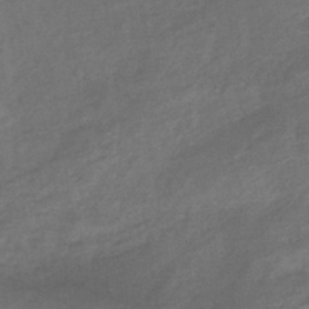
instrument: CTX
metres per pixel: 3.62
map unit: eHb
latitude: -42.3306
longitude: 83.7100
